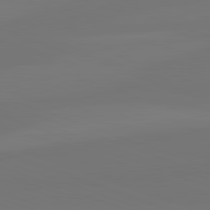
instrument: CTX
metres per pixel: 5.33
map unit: lApd
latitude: 82.1577
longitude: 144.6708
